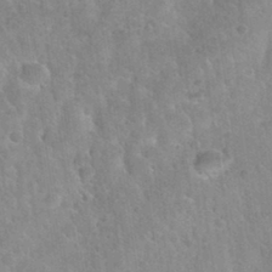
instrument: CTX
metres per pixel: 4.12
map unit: Nhu
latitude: 31.4427
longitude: -51.9528
